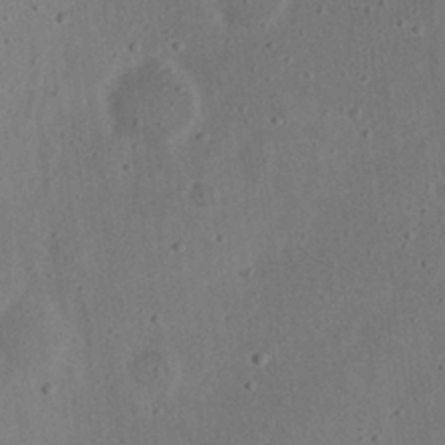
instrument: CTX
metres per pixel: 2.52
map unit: eHh
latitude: 23.5938
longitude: -70.1767
